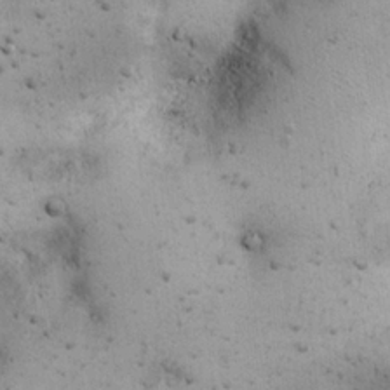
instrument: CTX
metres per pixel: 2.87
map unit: eHh
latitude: 22.6490
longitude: -69.6883
